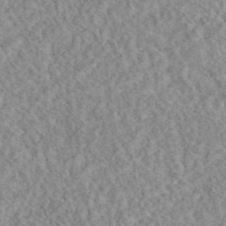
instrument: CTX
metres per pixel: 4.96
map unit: eAb
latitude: 44.3089
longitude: 116.2739
